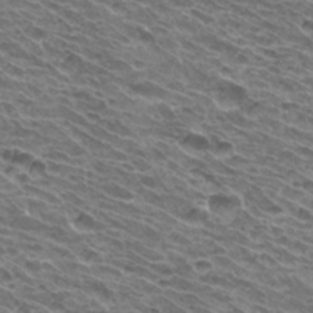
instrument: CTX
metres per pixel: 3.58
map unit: Hto
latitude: 33.1214
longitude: -40.4978
